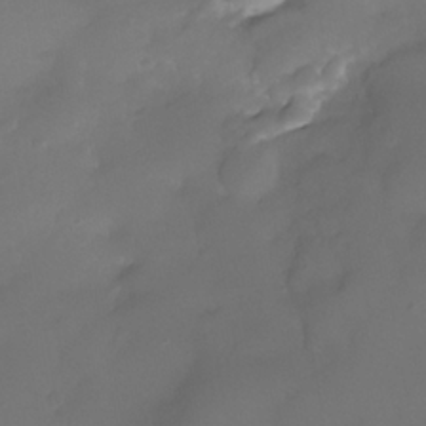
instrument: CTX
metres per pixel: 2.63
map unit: Nhe
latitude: -36.6329
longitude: -130.6680
